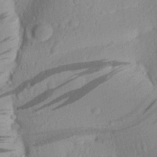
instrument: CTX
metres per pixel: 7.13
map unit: Aa
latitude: 27.0270
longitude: -135.1403
